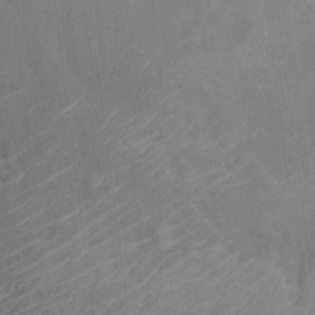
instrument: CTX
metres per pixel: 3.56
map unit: Ht
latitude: 12.7058
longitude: -41.1970
